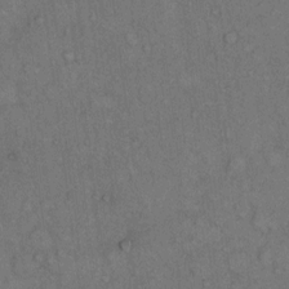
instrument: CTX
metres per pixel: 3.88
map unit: Hto
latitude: 10.4979
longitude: -59.4426
